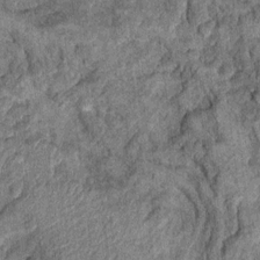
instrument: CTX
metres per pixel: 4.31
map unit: Hto
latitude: 10.3845
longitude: -37.3481
